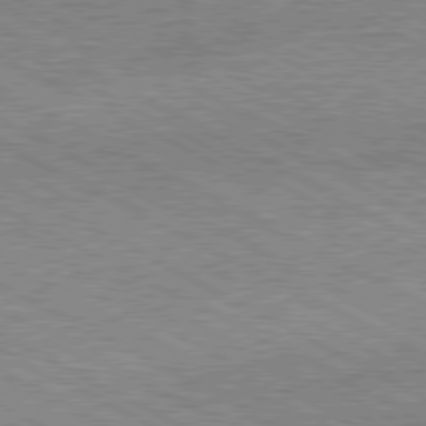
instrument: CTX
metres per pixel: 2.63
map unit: Hpe
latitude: -80.9731
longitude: 20.5762
